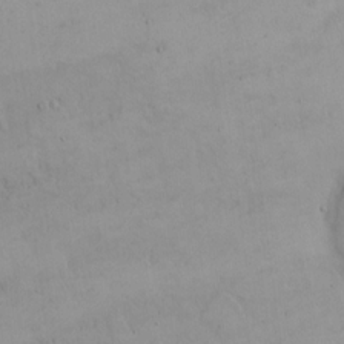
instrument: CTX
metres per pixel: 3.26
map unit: eHh
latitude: 11.9339
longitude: -61.3859
